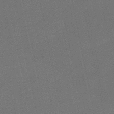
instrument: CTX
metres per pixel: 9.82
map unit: lHb
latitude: -50.4629
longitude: 79.5966
